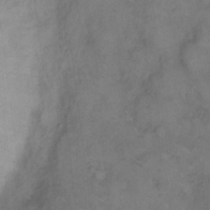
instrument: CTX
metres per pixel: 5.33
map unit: eHh
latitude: 8.4979
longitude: -62.6302
